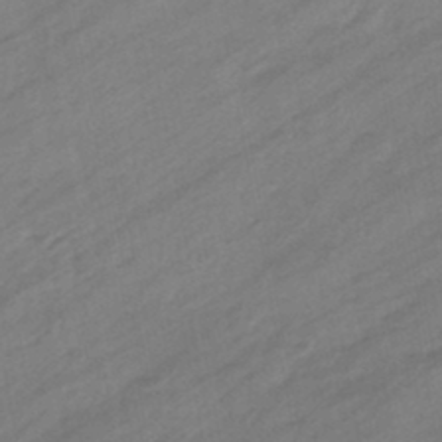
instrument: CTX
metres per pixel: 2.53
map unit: eHb
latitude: -44.4818
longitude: 85.8044
